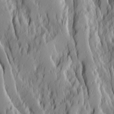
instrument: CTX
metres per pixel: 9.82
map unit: Ave
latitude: 14.1767
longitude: -132.2523
